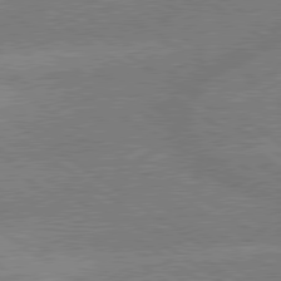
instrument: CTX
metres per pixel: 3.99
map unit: lApd
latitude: 79.4049
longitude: -145.4237
